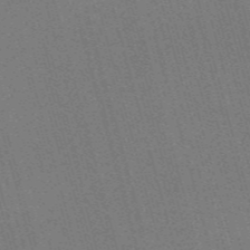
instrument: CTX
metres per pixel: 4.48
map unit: Nve
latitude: -58.2550
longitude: 62.9163
